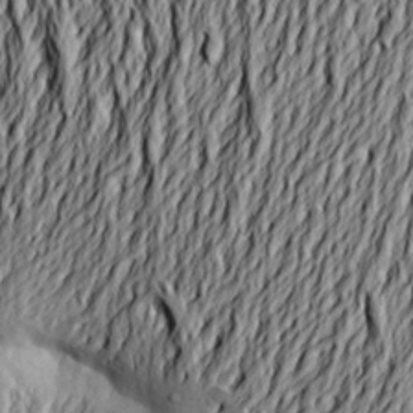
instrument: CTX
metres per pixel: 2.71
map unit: Aa
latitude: 21.3482
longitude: -150.1011
